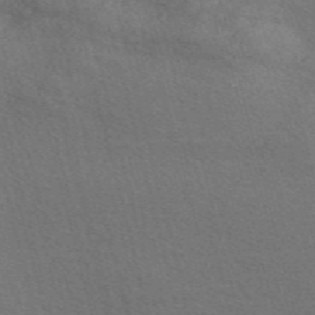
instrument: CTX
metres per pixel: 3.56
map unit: Nve
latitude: -56.6329
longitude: 60.5385
